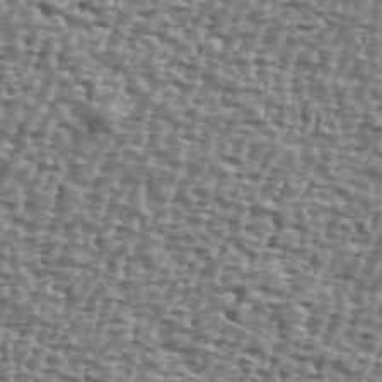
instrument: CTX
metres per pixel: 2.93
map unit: Ave
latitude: 40.3467
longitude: -112.0255
